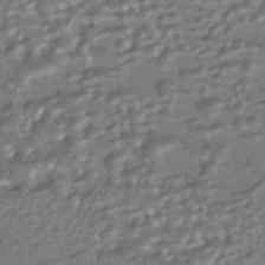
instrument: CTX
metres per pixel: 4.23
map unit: HNhu
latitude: -43.3509
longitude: 95.1998
